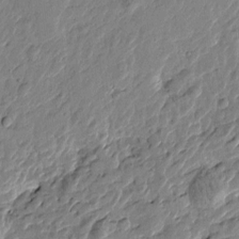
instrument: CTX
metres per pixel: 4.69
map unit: Htu
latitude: -2.0472
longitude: -179.2159
